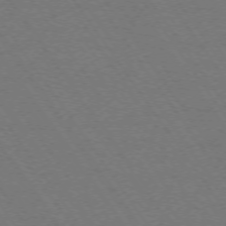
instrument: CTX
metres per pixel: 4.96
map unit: Ap
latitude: -74.5007
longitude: -71.1970
